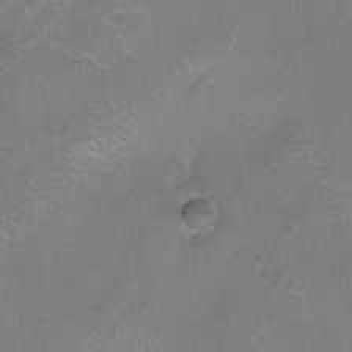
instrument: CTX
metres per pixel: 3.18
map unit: Ht
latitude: -7.8989
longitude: -36.8002
